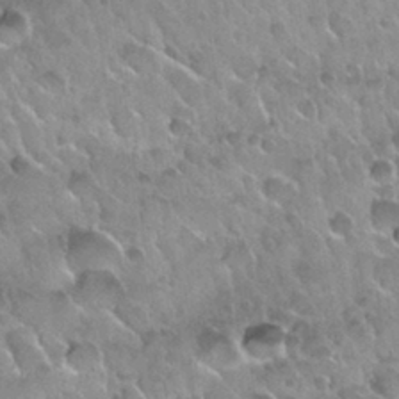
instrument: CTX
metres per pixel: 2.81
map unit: Nhu
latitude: 30.1956
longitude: -54.5168
